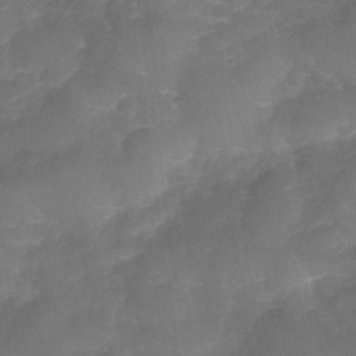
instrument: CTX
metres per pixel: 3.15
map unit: Nve
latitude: -26.8974
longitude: -148.0822
